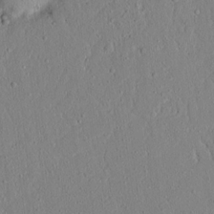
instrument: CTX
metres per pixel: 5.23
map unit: lAvf
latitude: 8.1011
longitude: 167.9178
